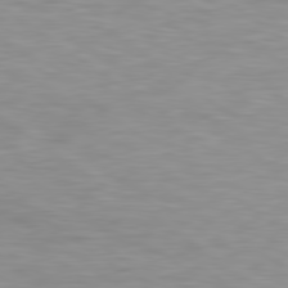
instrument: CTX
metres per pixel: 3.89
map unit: lApd
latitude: 79.5749
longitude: -129.7261
